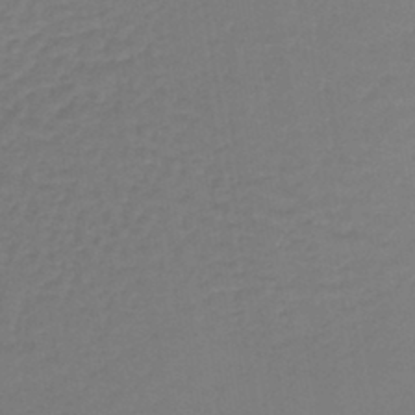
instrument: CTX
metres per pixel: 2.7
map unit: lHb
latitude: -42.5951
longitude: 64.1606
